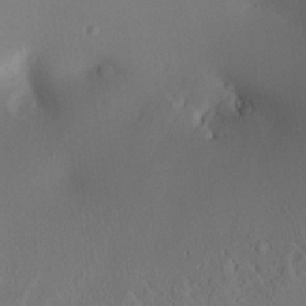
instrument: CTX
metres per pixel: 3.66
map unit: Aa
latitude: 25.6504
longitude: -133.7072
